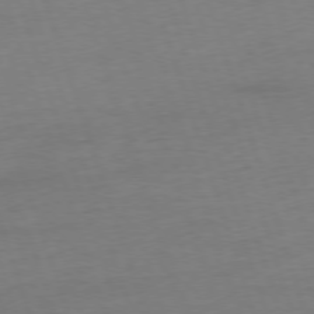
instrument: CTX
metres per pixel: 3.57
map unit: Ap
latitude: -76.2362
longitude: -73.0081
